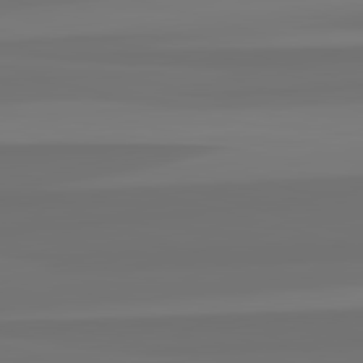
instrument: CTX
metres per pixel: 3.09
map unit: lApd
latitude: 82.9135
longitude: 160.2740
